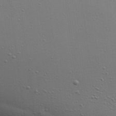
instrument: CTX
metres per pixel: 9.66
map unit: Aa
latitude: 21.9339
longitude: -142.1956
